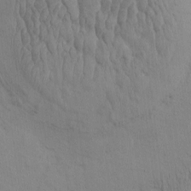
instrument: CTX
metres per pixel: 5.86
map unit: eHh
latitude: 0.0822
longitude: 14.9164
